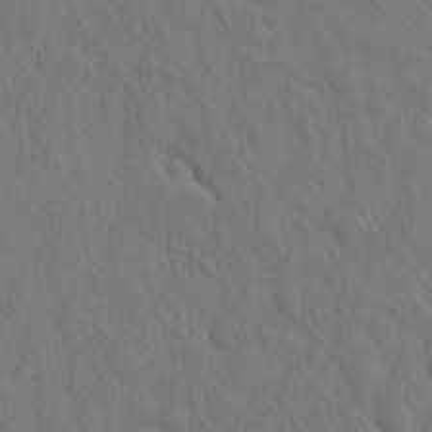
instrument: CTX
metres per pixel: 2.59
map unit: eHh
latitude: -2.3306
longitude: 18.6896
